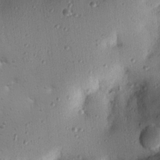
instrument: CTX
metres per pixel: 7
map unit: Nhu
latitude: 17.9528
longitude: -78.4979
